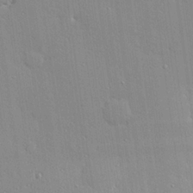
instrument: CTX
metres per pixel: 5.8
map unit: eHh
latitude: 24.1011
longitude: -89.3671
